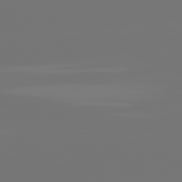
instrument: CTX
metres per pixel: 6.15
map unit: lApd
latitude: 81.2348
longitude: -152.6491
